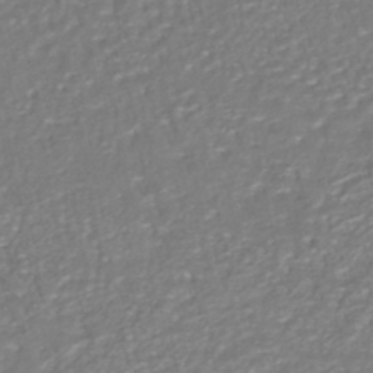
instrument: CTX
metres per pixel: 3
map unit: HNhu
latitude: -46.5951
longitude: 103.4832
